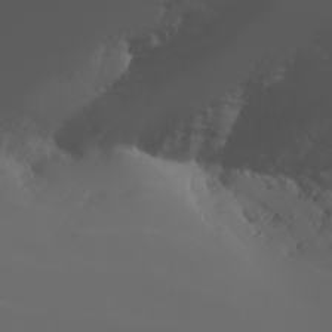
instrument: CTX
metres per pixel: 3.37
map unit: Nhu
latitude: -4.7841
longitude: -90.7057
